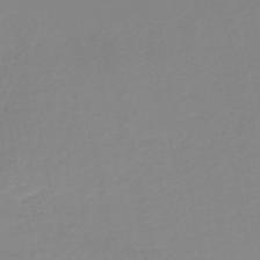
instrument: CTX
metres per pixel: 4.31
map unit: lHb
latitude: -46.0850
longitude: 64.8219
